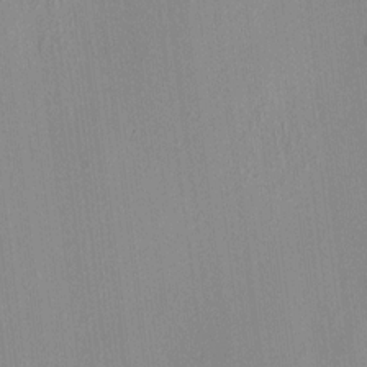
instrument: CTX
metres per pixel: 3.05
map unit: HNhu
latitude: 8.4223
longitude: 13.8611
